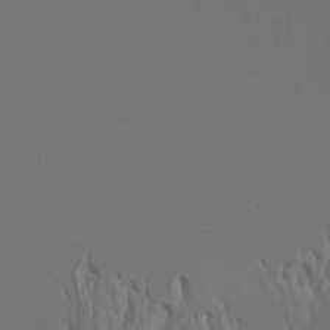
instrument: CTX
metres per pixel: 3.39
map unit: Hto
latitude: -7.7288
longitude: -49.4048
